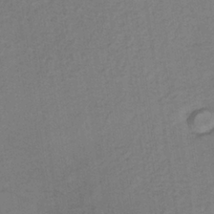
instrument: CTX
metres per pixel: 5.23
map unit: lHb
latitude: -35.7478
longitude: 67.0108
